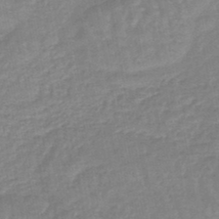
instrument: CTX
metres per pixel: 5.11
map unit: eHb
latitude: -45.3888
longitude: 79.9367
